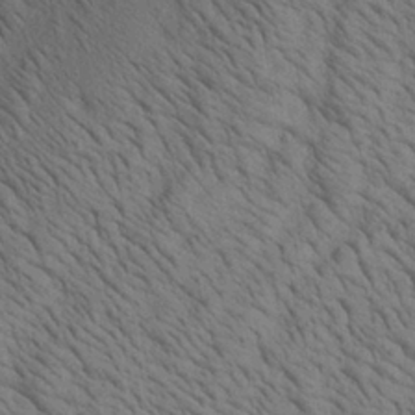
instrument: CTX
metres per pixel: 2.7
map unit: lAa
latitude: 22.3089
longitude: -138.7813
